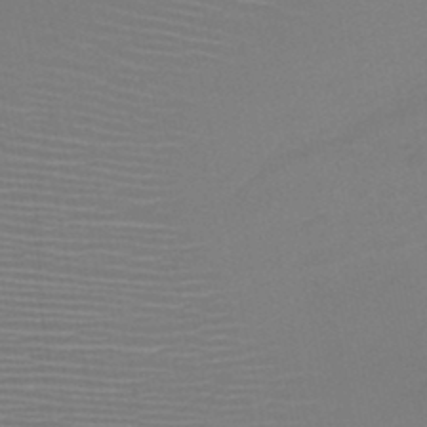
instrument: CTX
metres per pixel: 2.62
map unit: HNb
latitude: -46.8786
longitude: -42.3467
